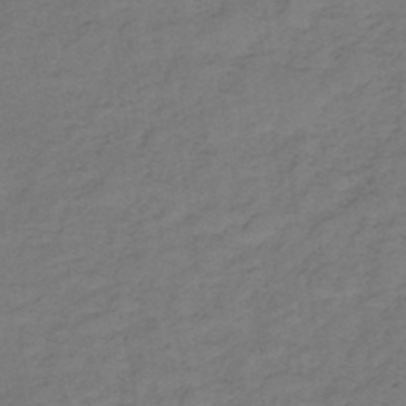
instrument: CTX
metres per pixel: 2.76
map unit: HNb
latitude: -47.2187
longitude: -39.0269
